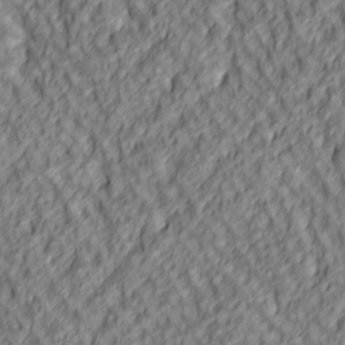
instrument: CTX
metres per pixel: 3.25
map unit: lAa
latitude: 4.5168
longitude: -116.4412
